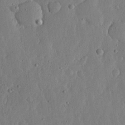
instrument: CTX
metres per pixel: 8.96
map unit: lHvf
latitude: 18.8380
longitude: -114.6301
